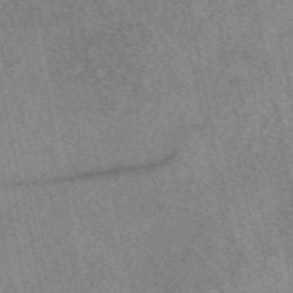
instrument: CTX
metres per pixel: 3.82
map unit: eAb
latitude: 49.8016
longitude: 109.2754
